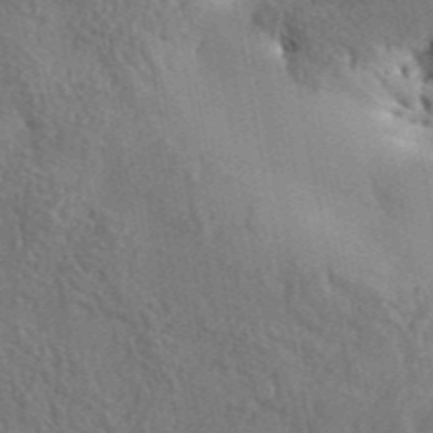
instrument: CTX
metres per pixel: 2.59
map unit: Aa
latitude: 34.1388
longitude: -134.1577
